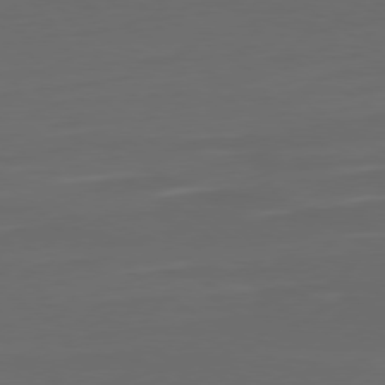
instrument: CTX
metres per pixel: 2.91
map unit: Ap
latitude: -79.5777
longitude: -64.8002
